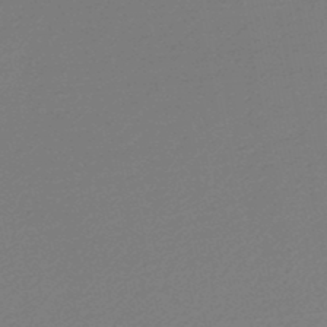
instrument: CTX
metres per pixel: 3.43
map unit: lHb
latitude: -47.7855
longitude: 60.1039
